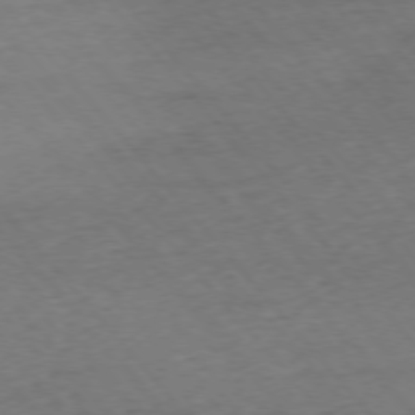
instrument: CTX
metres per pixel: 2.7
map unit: Ap
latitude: -75.9178
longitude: -81.1214
